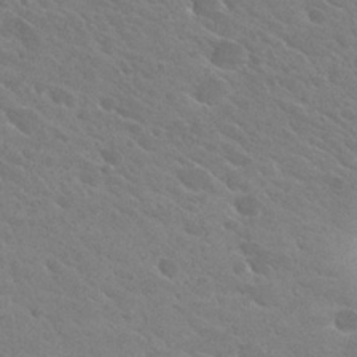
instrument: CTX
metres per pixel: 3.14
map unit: Hto
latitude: 26.6680
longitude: -36.0822
